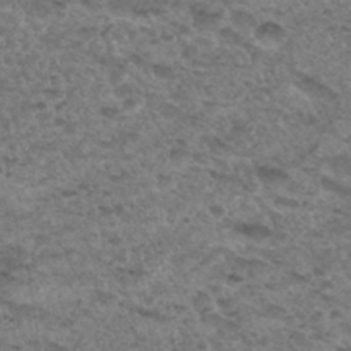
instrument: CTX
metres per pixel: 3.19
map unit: Hto
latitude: 33.6127
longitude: -48.4601
